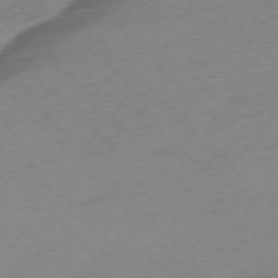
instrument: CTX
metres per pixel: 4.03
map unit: Ap
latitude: -76.5763
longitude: -70.9702
